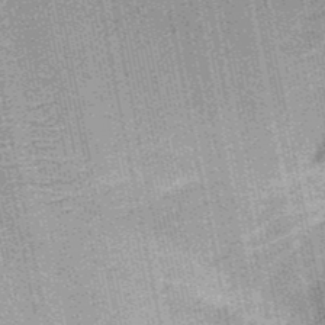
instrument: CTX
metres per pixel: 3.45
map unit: HNb
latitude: -50.3495
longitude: -42.2145
